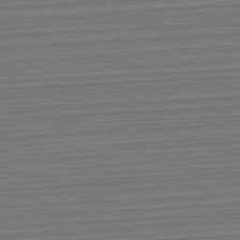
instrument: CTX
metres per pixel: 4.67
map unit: Hpe
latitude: -82.8030
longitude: 13.3132
